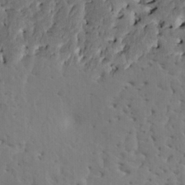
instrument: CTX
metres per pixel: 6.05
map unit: HNhu
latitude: 7.8394
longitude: -2.0633
